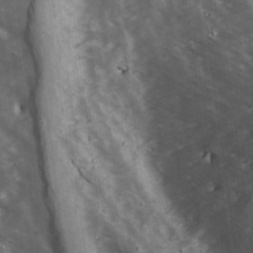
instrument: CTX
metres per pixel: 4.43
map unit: Ave
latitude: 18.3656
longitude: -131.7450
